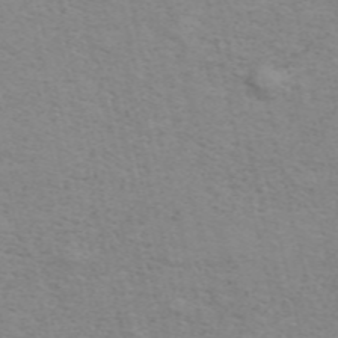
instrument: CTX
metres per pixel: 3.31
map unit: ANa
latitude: 51.5938
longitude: -70.4790
